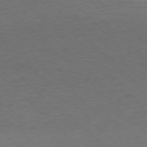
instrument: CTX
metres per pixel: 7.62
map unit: Hpe
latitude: -77.6155
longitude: 15.4455
